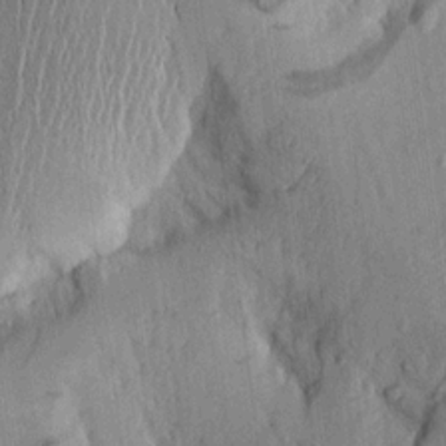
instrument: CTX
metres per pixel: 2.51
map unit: Aa
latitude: 15.7072
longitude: -147.1592
